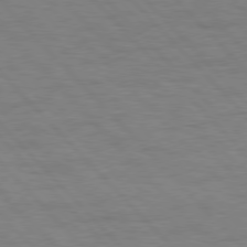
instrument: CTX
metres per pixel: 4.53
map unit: Hpe
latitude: 76.8569
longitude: -154.3467
